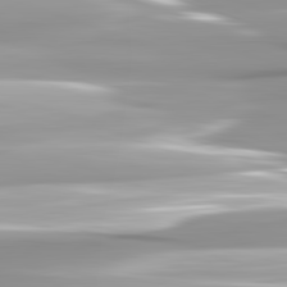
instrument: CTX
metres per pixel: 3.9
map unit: lApd
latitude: 82.7435
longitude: -139.2348
